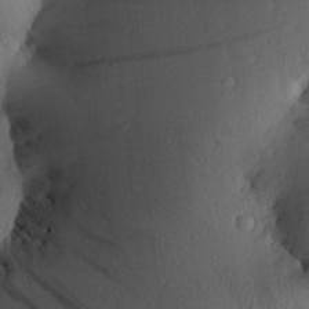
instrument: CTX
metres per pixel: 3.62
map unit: Aa
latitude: 27.5182
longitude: -136.5168
